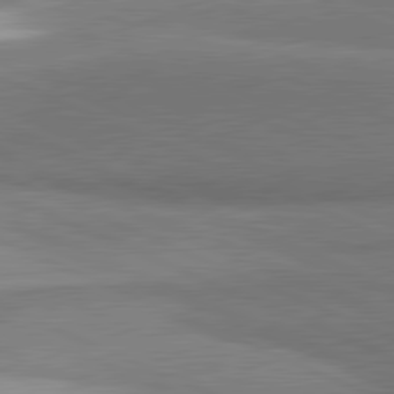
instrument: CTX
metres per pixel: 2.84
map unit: lApd
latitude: 81.3859
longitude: 160.5763
